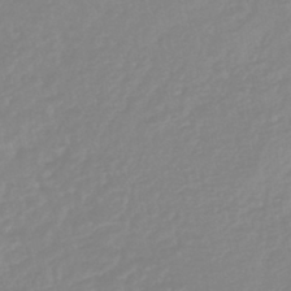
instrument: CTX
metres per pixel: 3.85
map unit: lHb
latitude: -44.2740
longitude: 75.2376
